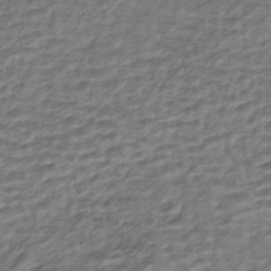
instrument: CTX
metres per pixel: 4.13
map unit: HNhu
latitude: -44.5196
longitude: 102.2551
